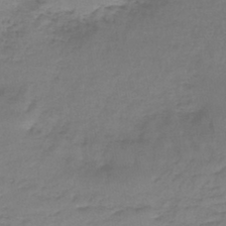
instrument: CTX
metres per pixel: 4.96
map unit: lHb
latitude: -42.6896
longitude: 58.4628
